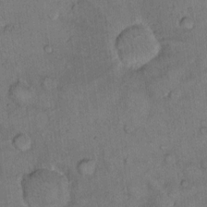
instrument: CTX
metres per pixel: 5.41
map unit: Hto
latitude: 11.5749
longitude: -58.1578
